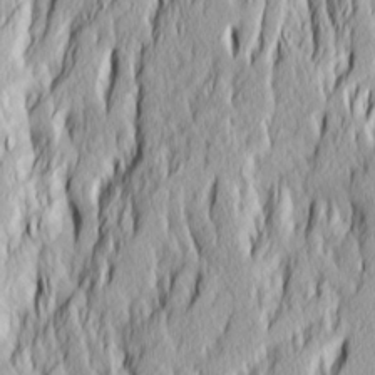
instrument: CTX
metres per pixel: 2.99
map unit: Ave
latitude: 14.3657
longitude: -132.3089
